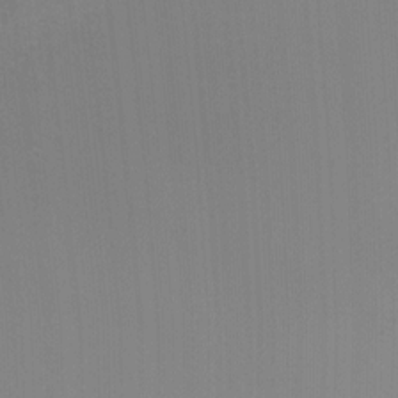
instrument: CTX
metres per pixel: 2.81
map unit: Nhu
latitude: -8.5763
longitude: -84.9136
